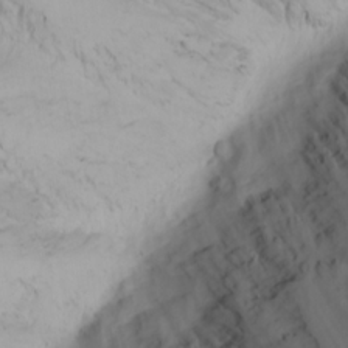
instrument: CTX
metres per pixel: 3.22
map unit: Nhu
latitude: -4.1794
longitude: -84.1011
